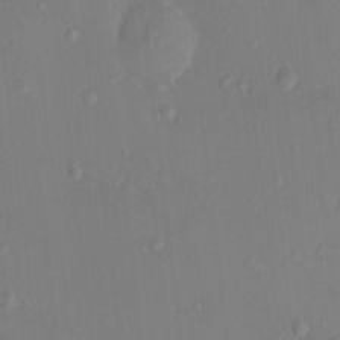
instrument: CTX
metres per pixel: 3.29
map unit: HNhu
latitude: 5.8961
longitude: 1.7289
